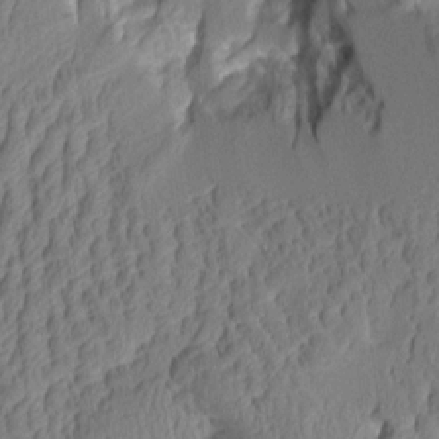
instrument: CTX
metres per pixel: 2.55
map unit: Aa
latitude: 7.8394
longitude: -128.2333
